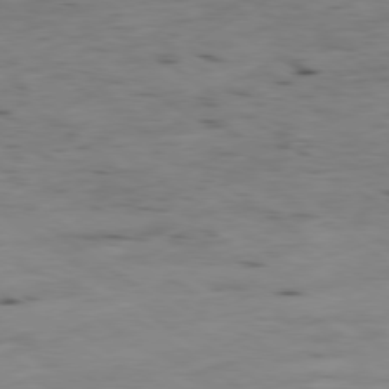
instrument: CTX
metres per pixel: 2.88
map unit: Ap
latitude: -79.1998
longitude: -101.4993
